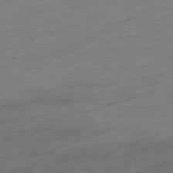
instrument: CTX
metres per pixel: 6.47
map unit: Ap
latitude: -79.0864
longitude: -58.2900
